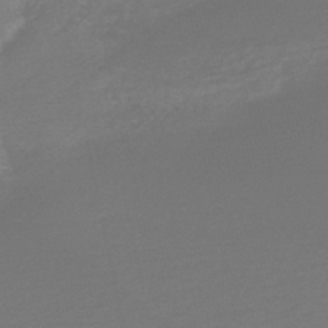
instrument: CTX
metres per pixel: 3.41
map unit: HNb
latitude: -47.8611
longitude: 60.2928
